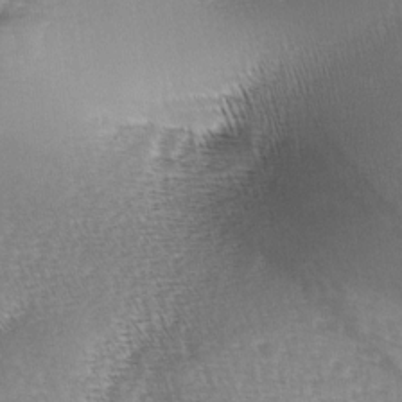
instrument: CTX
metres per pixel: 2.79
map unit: lAa
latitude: -4.3684
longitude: -128.5546
